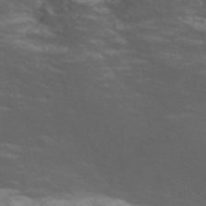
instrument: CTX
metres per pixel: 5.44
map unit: Nve
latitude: -57.3698
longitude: 54.3306
